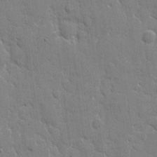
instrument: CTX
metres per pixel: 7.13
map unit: eHh
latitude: 8.4790
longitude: -67.0269
